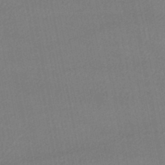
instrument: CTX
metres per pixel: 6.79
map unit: lHb
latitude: -46.7463
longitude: 73.6155
